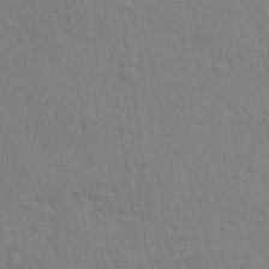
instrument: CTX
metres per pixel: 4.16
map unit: Aa
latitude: 28.5168
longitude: -139.7072
